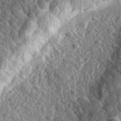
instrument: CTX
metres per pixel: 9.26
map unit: eHh
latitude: 35.3292
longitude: -79.7639
